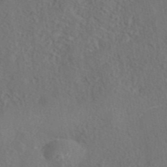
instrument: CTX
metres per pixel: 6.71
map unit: eAb
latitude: 42.8569
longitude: 104.8975
